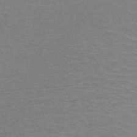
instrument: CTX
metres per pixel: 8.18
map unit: HNb
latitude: -49.2565
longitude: -48.5546
